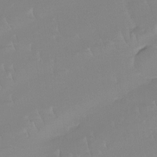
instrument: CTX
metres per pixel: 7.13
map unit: Ht
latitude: -14.4251
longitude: -51.4048
